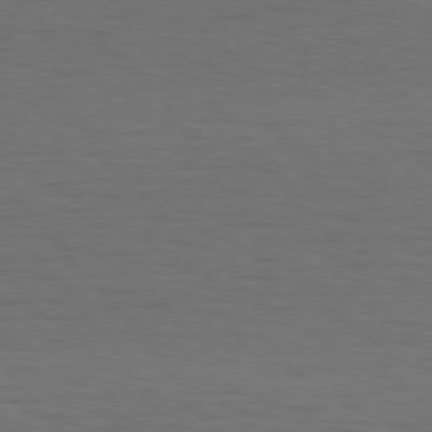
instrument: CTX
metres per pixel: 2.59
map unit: Hpe
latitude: 75.5749
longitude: -131.5183
